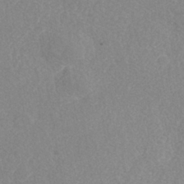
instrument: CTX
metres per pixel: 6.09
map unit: Nhe
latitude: -41.3887
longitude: -110.2145
